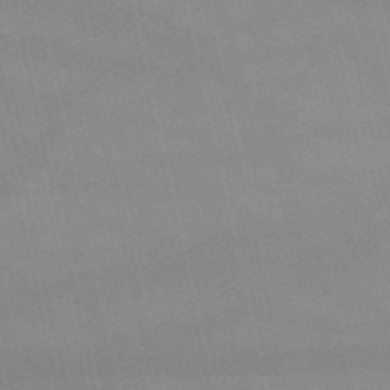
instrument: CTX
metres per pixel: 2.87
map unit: lHb
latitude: -48.2362
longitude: 70.5574
